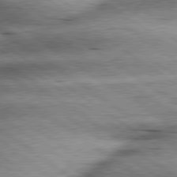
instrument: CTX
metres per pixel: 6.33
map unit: lApd
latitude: 79.8206
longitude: -141.1214
